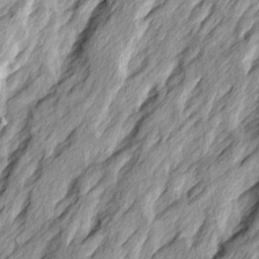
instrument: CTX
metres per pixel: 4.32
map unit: Ave
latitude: 15.3860
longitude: -137.2915
